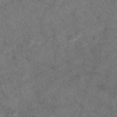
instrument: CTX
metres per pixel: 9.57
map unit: eAb
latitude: 47.4805
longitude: 110.2739
